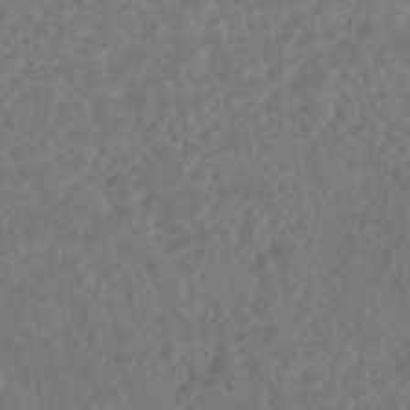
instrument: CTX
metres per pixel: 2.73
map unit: HNhu
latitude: -45.9367
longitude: 96.8597
